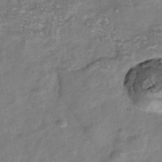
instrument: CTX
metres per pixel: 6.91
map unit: Nhu
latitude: -39.6155
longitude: -81.1781
